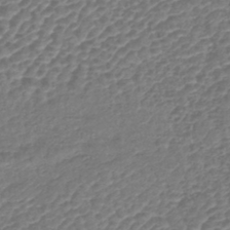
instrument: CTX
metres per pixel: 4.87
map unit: lHb
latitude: -42.5384
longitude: 78.7085
